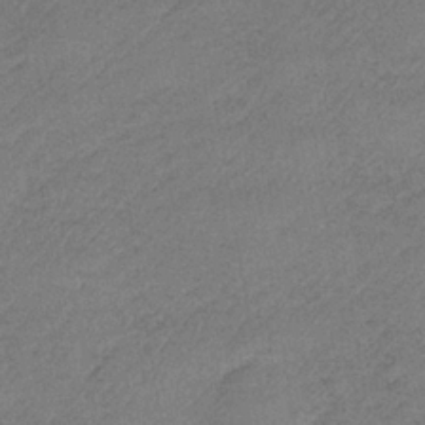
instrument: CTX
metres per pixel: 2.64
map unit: HNb
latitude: -34.0283
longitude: 62.5573
